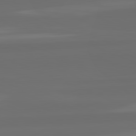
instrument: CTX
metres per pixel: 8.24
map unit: lApd
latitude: 82.3845
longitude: -166.9891
